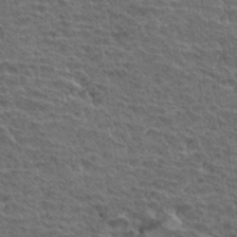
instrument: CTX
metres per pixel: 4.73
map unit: Hto
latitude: 32.5168
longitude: -39.7450
